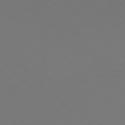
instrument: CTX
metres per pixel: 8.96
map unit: Hpe
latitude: 77.7449
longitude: -167.8961
